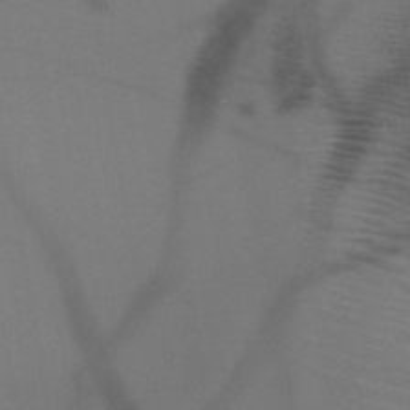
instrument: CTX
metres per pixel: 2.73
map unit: HNb
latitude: -50.6518
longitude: -44.4601
